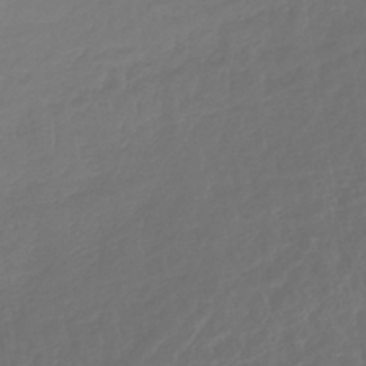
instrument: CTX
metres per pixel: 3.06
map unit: lHb
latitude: -42.8785
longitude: 67.2187
